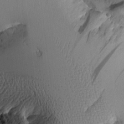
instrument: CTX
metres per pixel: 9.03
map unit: Aa
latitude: 11.0270
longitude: -127.2537
